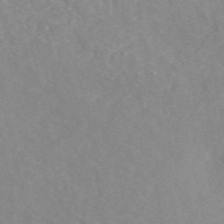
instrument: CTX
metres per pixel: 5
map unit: eAb
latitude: 49.3104
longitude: 118.7085
